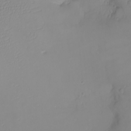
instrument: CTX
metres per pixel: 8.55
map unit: eHh
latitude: -6.7463
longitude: -79.9906
